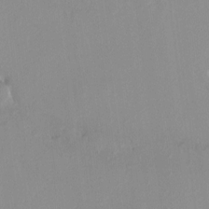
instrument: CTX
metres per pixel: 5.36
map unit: HNhu
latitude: 6.7246
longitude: 1.4455
